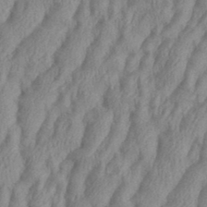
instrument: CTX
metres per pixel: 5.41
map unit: eHh
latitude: 36.2523
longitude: -137.6694
